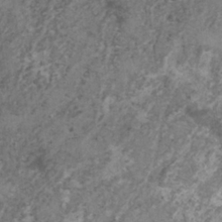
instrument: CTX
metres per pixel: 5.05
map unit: HNhu
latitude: 1.4804
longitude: 4.1416
